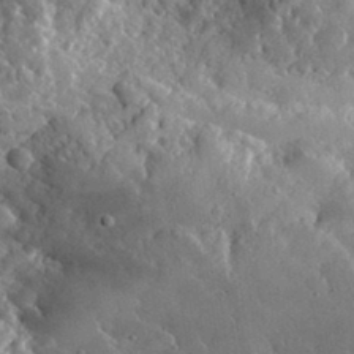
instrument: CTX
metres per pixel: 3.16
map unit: lHvf
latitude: 33.4804
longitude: -87.2537
